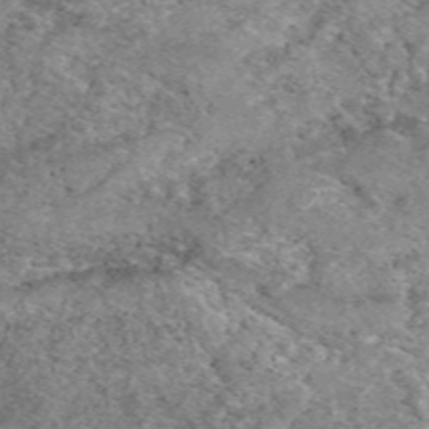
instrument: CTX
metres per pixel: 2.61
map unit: eAb
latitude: 49.7450
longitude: 109.3887
